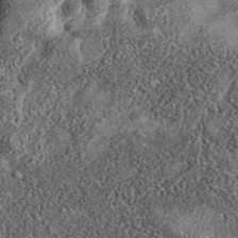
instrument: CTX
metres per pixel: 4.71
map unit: eAb
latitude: 36.2900
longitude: 107.0675
